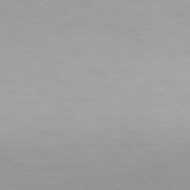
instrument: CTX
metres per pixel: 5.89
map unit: Hpe
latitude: 77.4993
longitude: -163.4049
